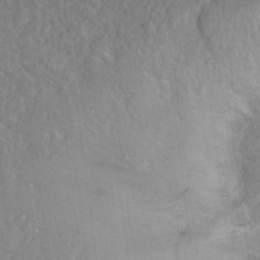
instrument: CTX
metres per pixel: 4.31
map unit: Ht
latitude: 14.0822
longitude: -37.1970
